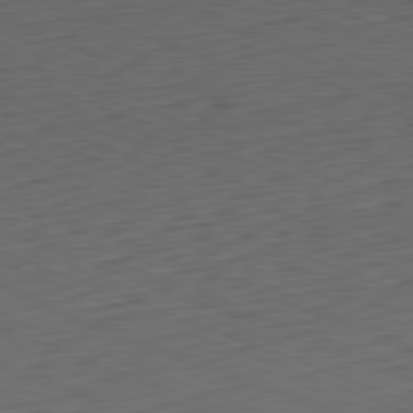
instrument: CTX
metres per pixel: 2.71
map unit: Hpe
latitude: -82.2361
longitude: 14.9164
